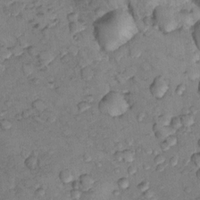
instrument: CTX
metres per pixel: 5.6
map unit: Nhu
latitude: 8.8002
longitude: -25.5749
